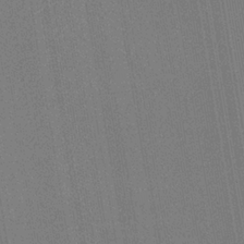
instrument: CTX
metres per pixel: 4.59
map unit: HNb
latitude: -33.1054
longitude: 54.8219
